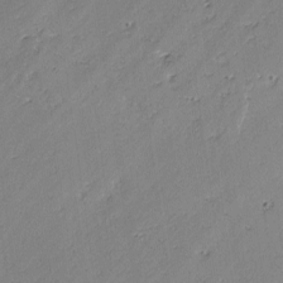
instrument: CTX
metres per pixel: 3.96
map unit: lAvf
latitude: -3.1053
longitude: -107.1592
